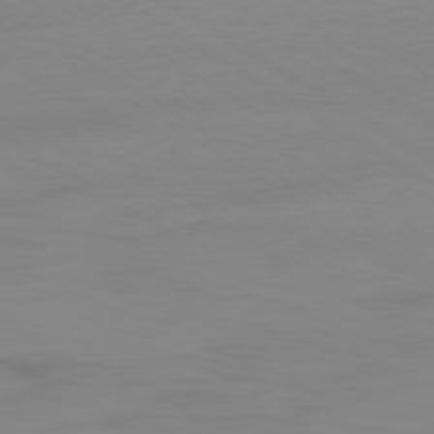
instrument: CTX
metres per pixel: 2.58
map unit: Ap
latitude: -79.4832
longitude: -93.8205
